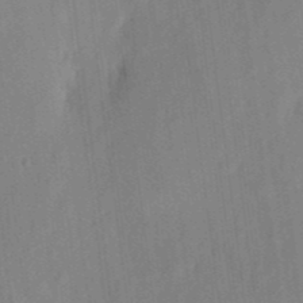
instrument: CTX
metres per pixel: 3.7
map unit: eHh
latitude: 4.6679
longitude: -74.0822
